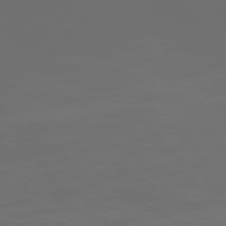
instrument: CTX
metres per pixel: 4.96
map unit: Ap
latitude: -75.6911
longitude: -83.8583
